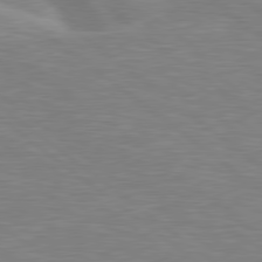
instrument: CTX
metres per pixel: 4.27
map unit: Hpe
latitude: 79.1781
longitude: -125.8772
